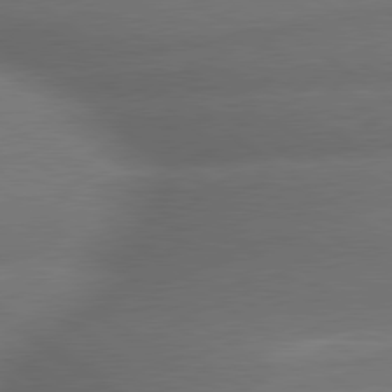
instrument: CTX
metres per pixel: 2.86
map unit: lApd
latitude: 79.9150
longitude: -167.9906
